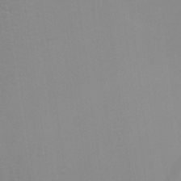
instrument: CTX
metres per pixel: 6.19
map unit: Aa
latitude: 28.5546
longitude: -138.9703
